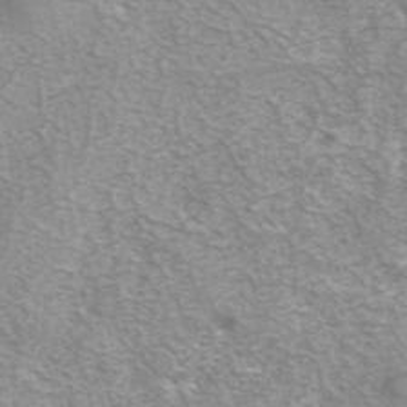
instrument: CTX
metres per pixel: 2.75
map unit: eAb
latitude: 42.0822
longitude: 105.9745
